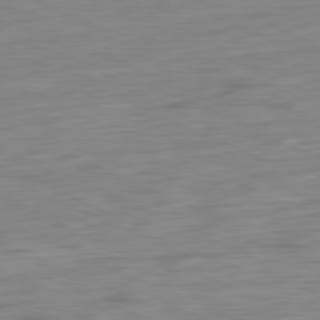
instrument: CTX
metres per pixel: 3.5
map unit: Ap
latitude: -81.5966
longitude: -76.7813
